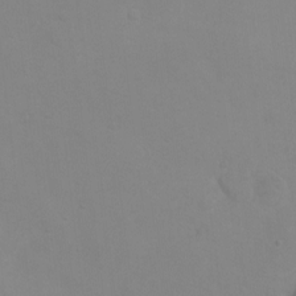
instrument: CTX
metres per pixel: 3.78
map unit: Ht
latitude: 0.6868
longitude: -35.3292
